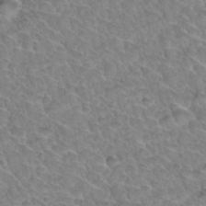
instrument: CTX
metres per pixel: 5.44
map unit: Hto
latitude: 34.5923
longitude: -48.1578
